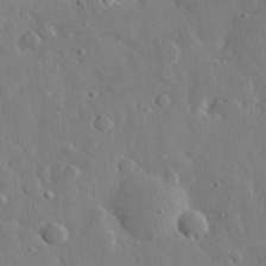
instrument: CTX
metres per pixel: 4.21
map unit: lHvf
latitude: 32.8191
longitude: -85.6505
